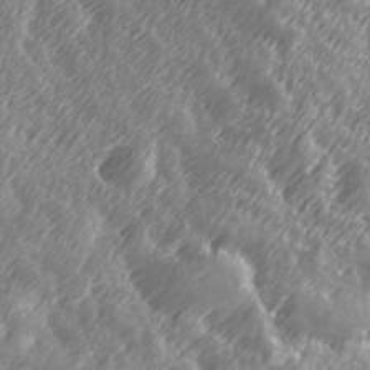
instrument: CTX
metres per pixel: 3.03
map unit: Hve
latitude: 32.0822
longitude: 149.6533
